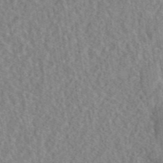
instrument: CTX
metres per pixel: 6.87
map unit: eAb
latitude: 45.0836
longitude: 117.0675
